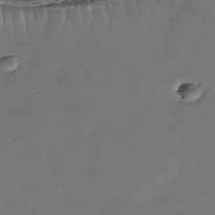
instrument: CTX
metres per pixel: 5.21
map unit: Nhe
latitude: -35.6722
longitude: -90.5168
